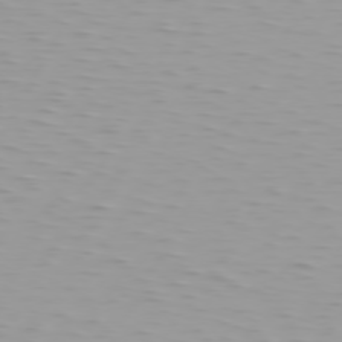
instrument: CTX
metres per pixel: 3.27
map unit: Hpe
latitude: 74.2900
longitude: -125.9339
